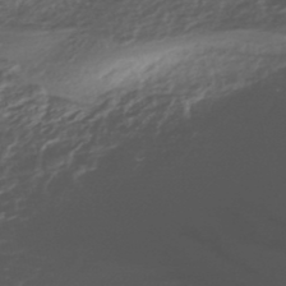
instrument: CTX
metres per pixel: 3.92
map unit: Nhe
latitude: -48.2551
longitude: -172.4412
